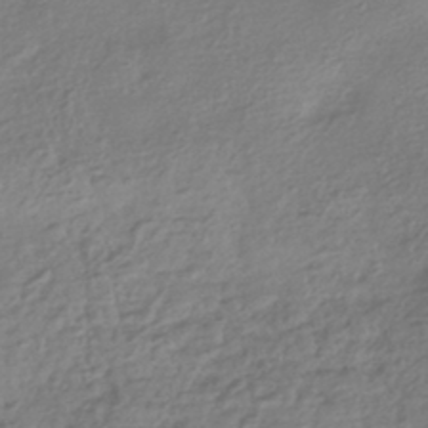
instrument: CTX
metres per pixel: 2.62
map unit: HNhu
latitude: -42.6329
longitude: 99.5399
